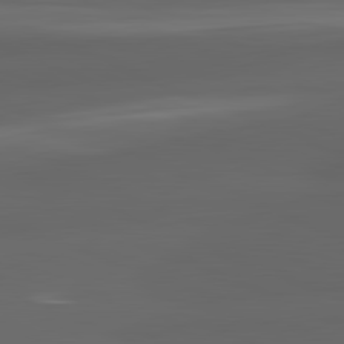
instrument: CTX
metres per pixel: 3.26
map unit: lApd
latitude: 82.1199
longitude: -170.6868
